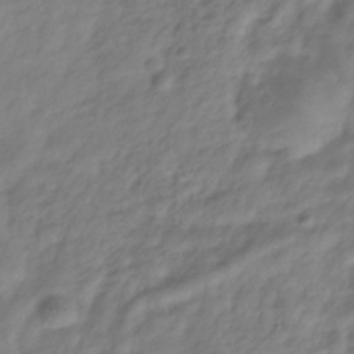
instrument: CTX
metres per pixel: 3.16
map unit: Hve
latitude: -33.5210
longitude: 90.3496
